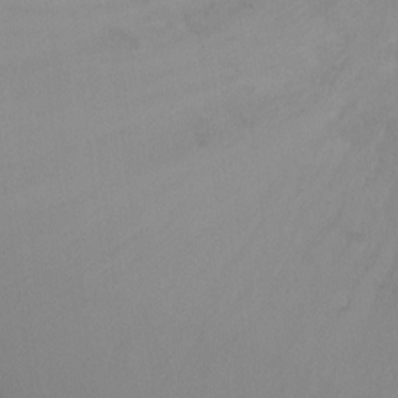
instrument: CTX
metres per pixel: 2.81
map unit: Ht
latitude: -9.5777
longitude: -32.2334
